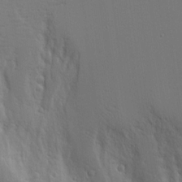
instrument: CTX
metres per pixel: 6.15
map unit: Aa
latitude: 18.1766
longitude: -124.9891
